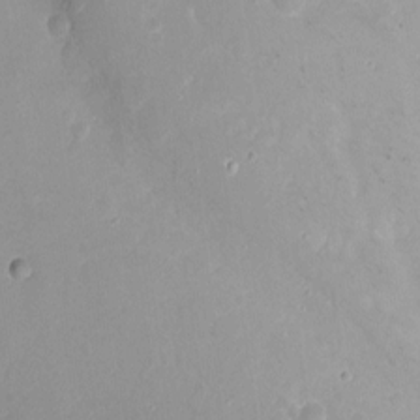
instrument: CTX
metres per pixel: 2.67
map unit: Nhu
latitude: -12.1984
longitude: -38.4223
